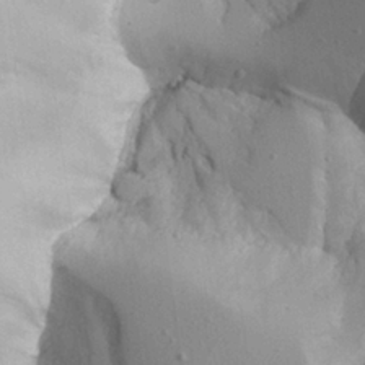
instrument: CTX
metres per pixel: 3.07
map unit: Aa
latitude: 25.5371
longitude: -131.0648
